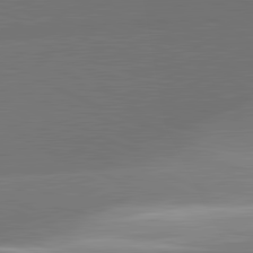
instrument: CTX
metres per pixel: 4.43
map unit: lApd
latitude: 81.7450
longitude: 132.0094
